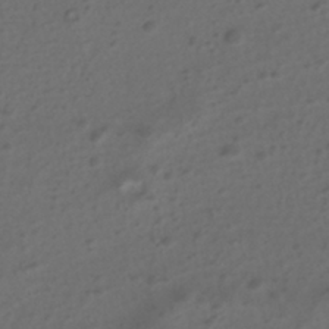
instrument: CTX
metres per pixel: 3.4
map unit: HNhu
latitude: -41.1431
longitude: 101.0297
